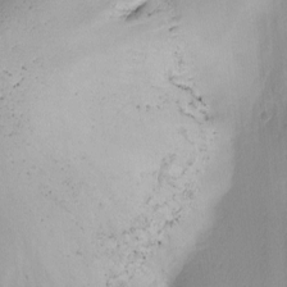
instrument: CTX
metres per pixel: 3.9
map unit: Ave
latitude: -6.7085
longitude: -120.7436
